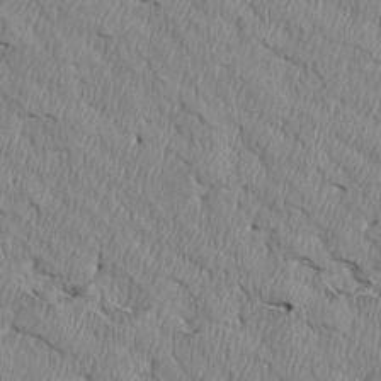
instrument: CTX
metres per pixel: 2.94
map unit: Htu
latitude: 4.1011
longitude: 151.5966
